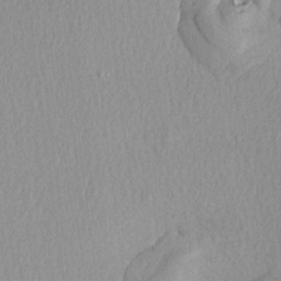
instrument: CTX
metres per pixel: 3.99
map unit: Aa
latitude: 19.0080
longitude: -145.6694
